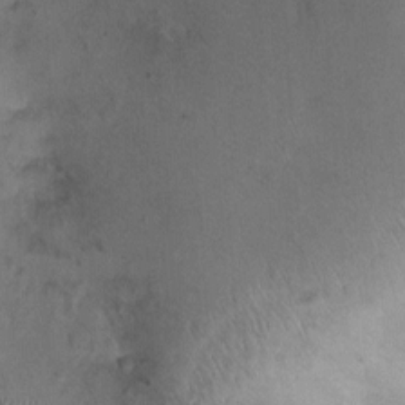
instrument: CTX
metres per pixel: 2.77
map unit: Ht
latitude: -1.5211
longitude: -15.3860
